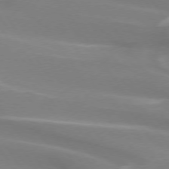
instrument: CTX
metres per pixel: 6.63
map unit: lApd
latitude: 74.0255
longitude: -61.8583
